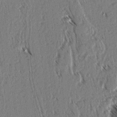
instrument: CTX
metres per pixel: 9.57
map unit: lAvf
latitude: 3.1781
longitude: -105.8584
